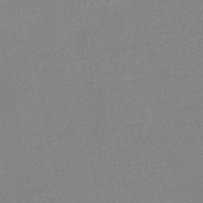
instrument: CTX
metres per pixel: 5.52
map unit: HNb
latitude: -48.1984
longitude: 57.5399
